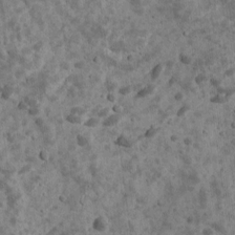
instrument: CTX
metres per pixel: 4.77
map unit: Ave
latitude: 17.3293
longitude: -134.3278
